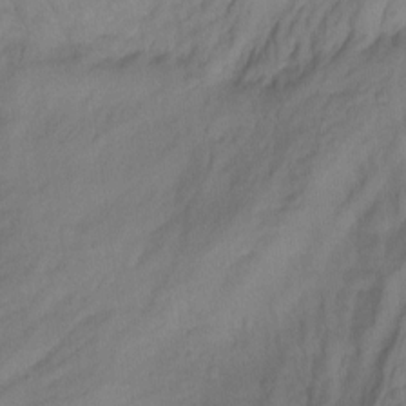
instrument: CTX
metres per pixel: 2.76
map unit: Hto
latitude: -7.5588
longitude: -50.6679
